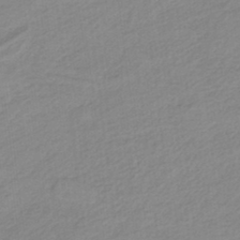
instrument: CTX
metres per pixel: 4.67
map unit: HNb
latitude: -36.0850
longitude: 55.8800
